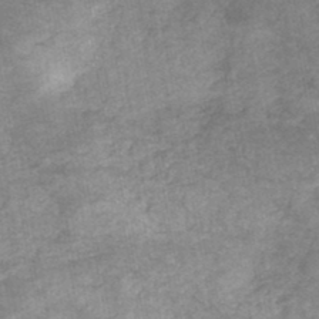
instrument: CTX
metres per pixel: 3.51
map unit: HNb
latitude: -45.0486
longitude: -37.6127
